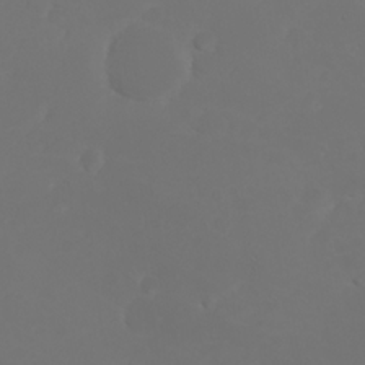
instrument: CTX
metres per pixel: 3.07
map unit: HNhu
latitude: 6.1578
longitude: 14.4440
